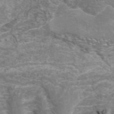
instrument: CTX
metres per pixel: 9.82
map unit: eAb
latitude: 43.1592
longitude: 106.0094
